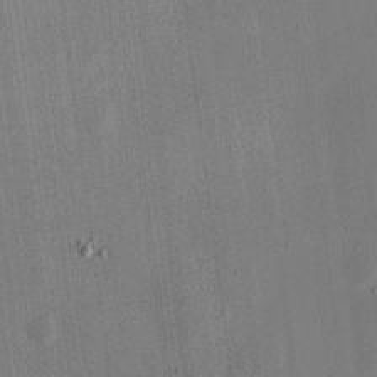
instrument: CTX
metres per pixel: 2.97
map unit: eHh
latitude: 18.5734
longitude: -69.7261
